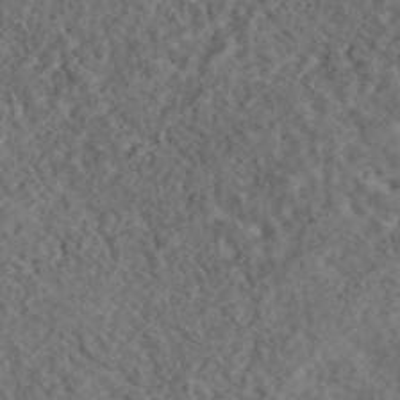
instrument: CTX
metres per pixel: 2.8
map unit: eAb
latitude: 43.8772
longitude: 116.6329
